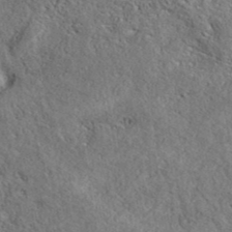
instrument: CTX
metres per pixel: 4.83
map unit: eAb
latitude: 38.3656
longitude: 112.4062
